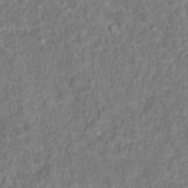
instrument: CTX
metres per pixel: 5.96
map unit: Ht
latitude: 14.9514
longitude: -37.8772
